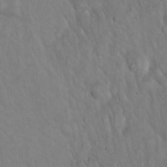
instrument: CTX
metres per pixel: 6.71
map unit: Hto
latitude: 17.5560
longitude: -59.6883
